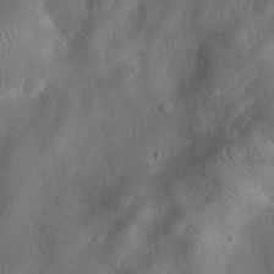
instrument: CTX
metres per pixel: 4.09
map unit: eHh
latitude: 26.0444
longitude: -68.7435
